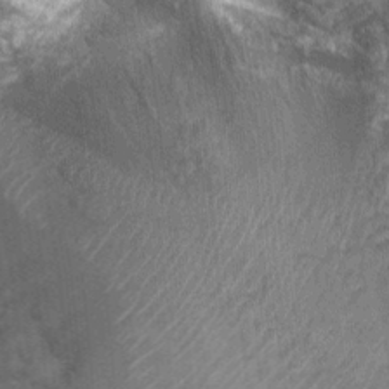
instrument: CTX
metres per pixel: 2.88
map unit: Nhu
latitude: 0.7813
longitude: -17.6882
